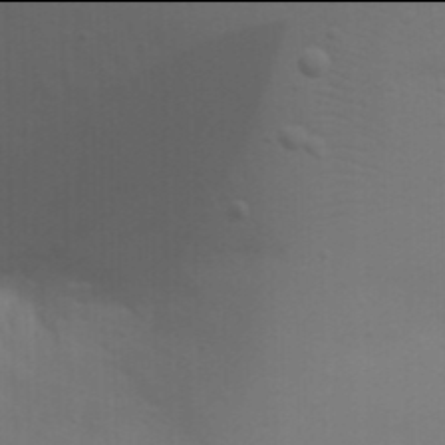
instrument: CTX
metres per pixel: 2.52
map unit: Nhu
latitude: 21.9906
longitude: -73.2537
